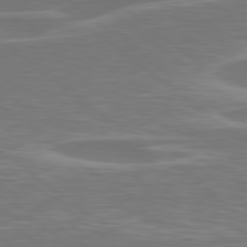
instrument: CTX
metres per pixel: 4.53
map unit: Hpe
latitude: 79.0270
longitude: -126.2523
